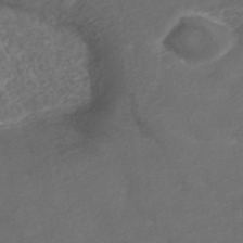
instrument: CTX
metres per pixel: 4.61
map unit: ANa
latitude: 42.3467
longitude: 28.0472
